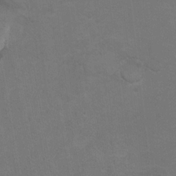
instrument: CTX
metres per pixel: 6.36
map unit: Hto
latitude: 9.0081
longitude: -35.5938
